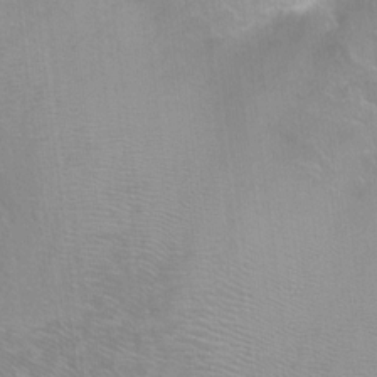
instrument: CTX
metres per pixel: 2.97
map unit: Ht
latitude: -7.0486
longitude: -36.7058
